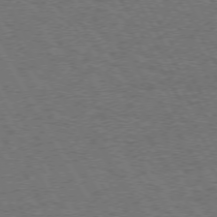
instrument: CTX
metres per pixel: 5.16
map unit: Hpe
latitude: 73.0081
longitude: -128.7057
